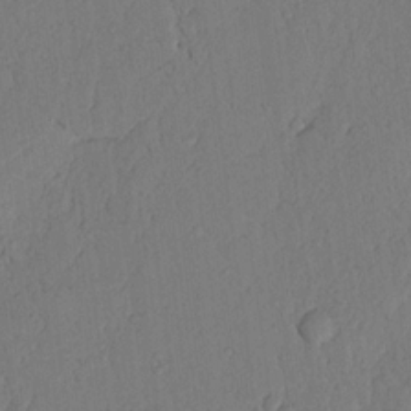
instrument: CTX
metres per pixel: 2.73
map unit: Nhu
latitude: 19.3292
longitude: -76.6868
